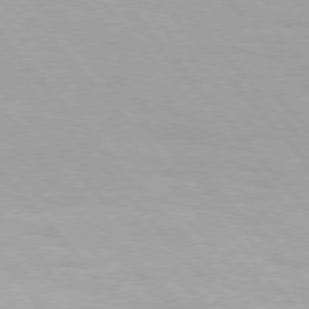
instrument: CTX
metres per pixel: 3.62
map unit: Hpe
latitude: 76.0633
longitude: -153.8961
